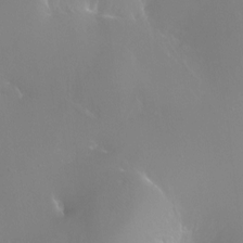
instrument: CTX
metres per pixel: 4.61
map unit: Ht
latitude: -11.2187
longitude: -43.8394
